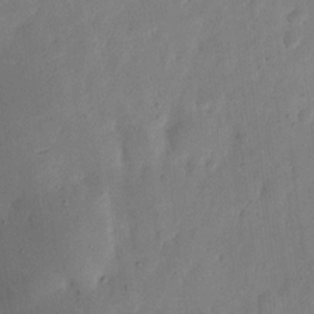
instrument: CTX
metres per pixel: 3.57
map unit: eHh
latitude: 7.0458
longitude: -71.6127
